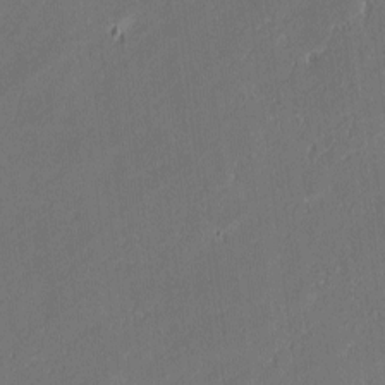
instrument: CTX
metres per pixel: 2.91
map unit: lAvf
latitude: -0.0283
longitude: -108.1577
